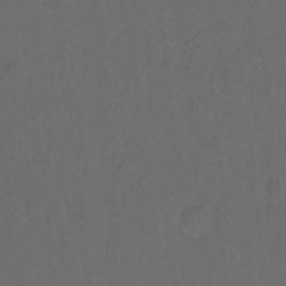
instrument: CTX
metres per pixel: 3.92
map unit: Hto
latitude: -10.3117
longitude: -37.1592
